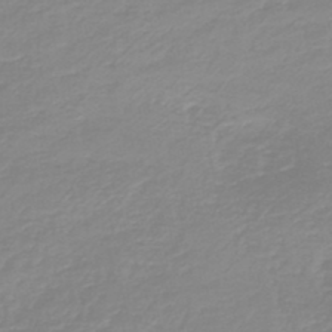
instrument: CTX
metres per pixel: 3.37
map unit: HNb
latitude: -44.8597
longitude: 54.1228
